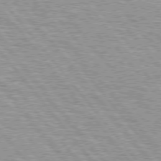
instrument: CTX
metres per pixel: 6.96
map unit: lApd
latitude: 75.4049
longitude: -76.4601
